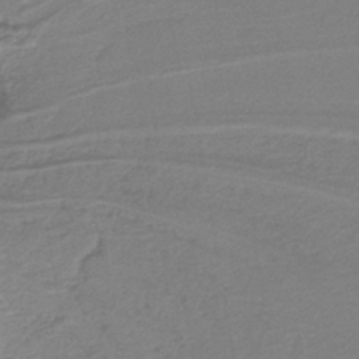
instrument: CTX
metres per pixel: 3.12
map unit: lHb
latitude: -41.0864
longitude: 51.8233
